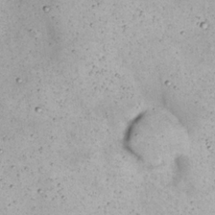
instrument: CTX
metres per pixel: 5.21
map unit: Nhu
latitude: 22.3089
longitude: -67.6505
